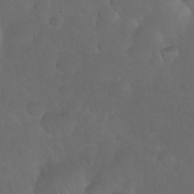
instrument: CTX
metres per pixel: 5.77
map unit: Nhu
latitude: 27.0270
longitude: -65.1592
